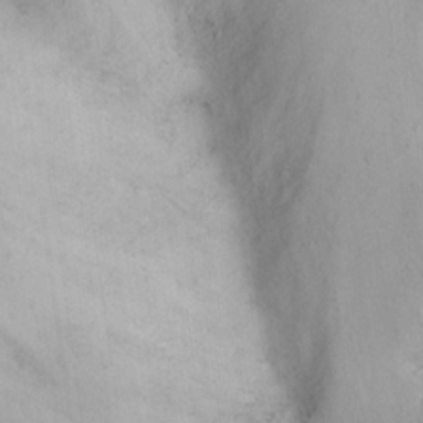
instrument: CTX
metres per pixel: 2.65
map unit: eHh
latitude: 22.1578
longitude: -69.1214
